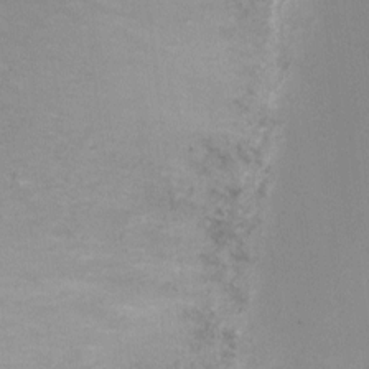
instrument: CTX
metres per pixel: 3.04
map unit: Ht
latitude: 1.7827
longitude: -25.9906
